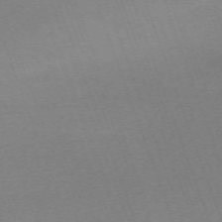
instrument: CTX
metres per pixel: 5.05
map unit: Nhu
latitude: -67.6722
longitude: 40.1417
